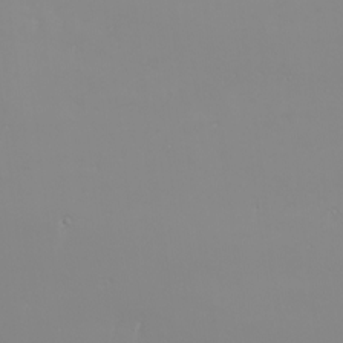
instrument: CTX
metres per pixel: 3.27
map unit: Nhu
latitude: -6.3117
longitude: -88.8569
